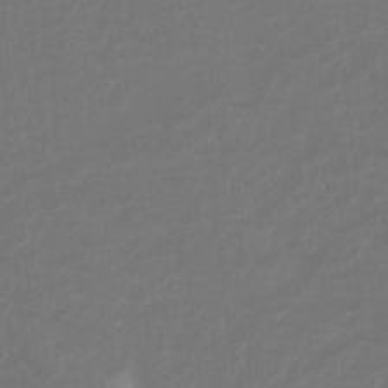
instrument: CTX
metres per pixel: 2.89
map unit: Hto
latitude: -8.3684
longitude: -43.9717
